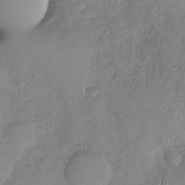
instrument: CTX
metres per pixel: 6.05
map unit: Nhu
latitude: -31.4454
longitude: -61.4993
